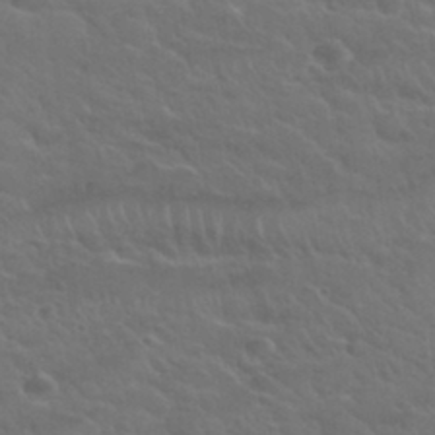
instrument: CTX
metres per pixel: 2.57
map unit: Hto
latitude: 32.4034
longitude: -50.8380
